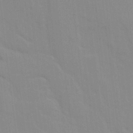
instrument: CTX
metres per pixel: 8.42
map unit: Ave
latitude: 22.0633
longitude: -134.4034
